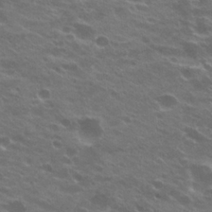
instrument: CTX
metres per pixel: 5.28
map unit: Hto
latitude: 23.3671
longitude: -37.3671
